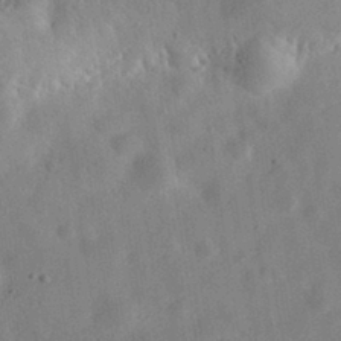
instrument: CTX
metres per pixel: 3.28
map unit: eHh
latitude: 30.7436
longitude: -75.8017
